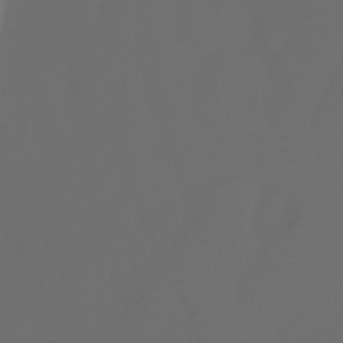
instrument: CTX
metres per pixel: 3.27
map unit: Aa
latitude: -7.1431
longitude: -72.4412
